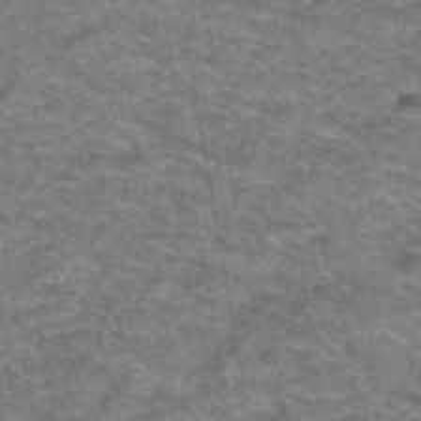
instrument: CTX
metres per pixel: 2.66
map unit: Hto
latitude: 39.3671
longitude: -42.5735
